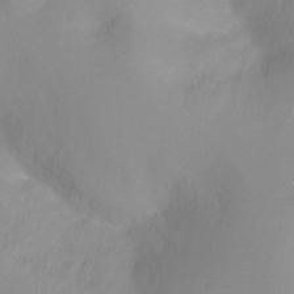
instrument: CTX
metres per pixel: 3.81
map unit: Ht
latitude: -16.3307
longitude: -43.9150
